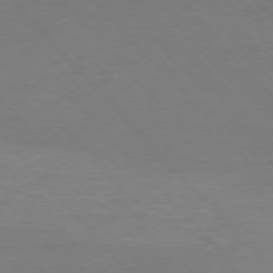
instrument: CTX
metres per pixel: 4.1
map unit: Ap
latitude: -76.5574
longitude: -80.8191
